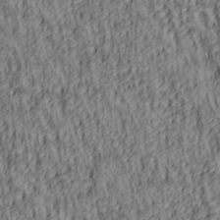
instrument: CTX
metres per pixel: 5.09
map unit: lAa
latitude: 5.2159
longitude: -114.8568
